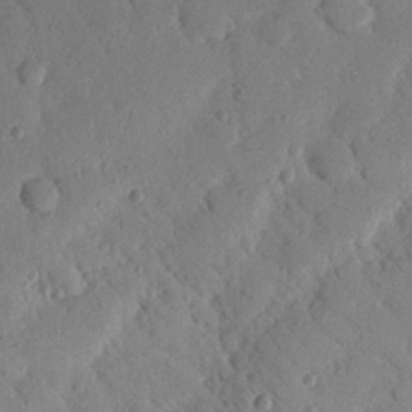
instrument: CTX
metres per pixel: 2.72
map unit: Nhu
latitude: 19.2159
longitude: -77.8394
